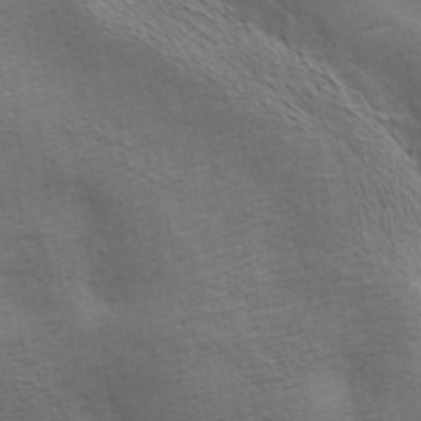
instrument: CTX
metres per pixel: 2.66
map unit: ANa
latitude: 38.4979
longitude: 20.1983
